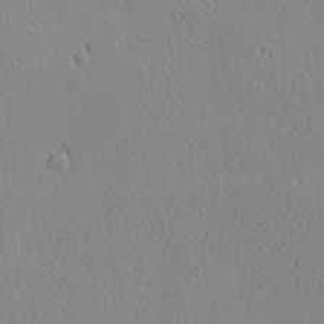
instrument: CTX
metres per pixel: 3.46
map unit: Ave
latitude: 21.0270
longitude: -137.7261
